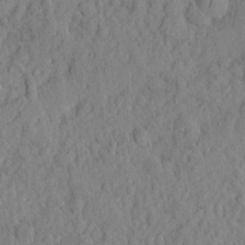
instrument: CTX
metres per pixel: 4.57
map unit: eHh
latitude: 7.3293
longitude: -75.5560
